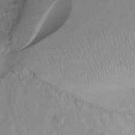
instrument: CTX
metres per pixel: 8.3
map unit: Ht
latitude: -15.7478
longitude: -43.6694
